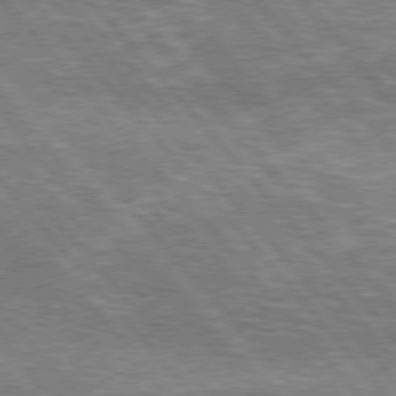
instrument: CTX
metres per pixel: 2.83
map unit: lApd
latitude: 76.3467
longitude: -74.3467
